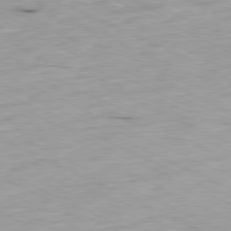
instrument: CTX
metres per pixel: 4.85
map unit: Ap
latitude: -80.1984
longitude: -67.2537
